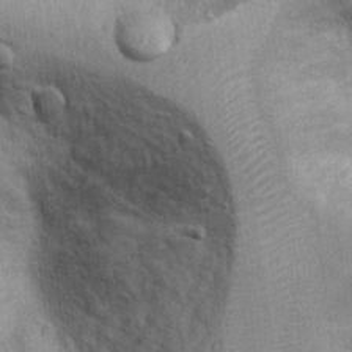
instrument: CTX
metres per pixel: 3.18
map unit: Ht
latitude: 9.5182
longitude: -36.8947
